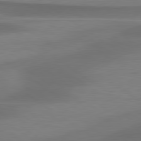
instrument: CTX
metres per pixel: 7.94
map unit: lApd
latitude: 79.6505
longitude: -86.6112
